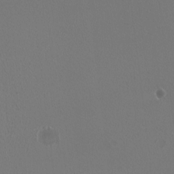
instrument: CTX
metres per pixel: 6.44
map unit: HNhu
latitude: -0.7086
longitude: -0.8569
